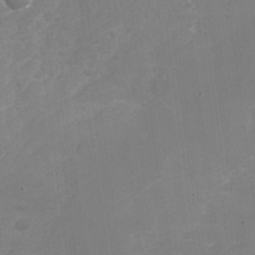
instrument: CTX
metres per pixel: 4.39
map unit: Nhu
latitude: -28.6141
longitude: -64.2145
